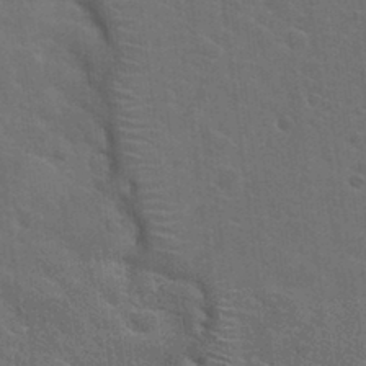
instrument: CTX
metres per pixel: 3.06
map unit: Hto
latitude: 23.9150
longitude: -47.4616
